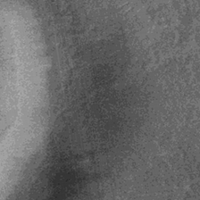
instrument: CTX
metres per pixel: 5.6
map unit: lHb
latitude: -36.9541
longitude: 67.9367
